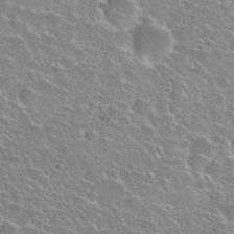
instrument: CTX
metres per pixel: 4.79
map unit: Hto
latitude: 27.4804
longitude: -50.7057
